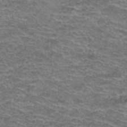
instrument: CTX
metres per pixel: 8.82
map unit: Hto
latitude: 37.7072
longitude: -42.7624
